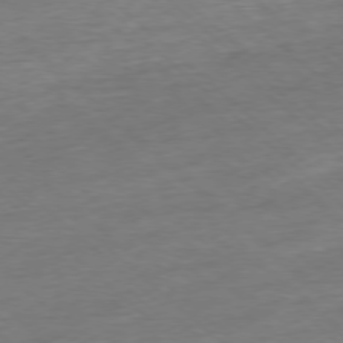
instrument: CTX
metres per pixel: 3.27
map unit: Ap
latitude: -77.6722
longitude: -97.3859
